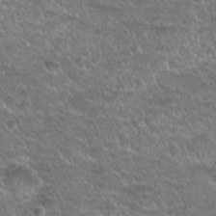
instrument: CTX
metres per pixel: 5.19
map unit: Hto
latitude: 24.4601
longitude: -50.2522
